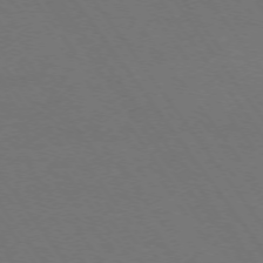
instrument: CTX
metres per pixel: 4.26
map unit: Ap
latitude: -74.7464
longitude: -70.4412
